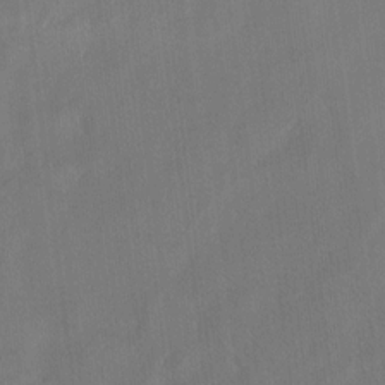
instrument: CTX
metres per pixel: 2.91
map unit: lAvf
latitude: 7.4426
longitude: 165.9556
